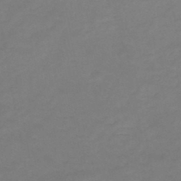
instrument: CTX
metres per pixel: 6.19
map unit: HNb
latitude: -46.6329
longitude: -35.4615
